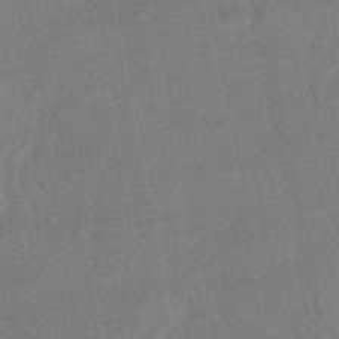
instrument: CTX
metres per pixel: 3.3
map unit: lHb
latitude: -43.9745
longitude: 76.7274
